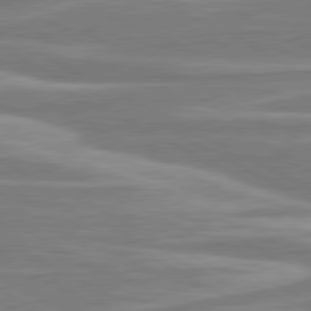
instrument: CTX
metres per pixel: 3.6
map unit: lApd
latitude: 80.7435
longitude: -174.4223
